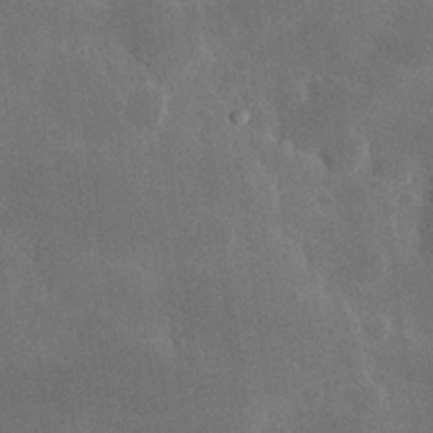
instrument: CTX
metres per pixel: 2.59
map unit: Hve
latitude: 25.0836
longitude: 150.2550
